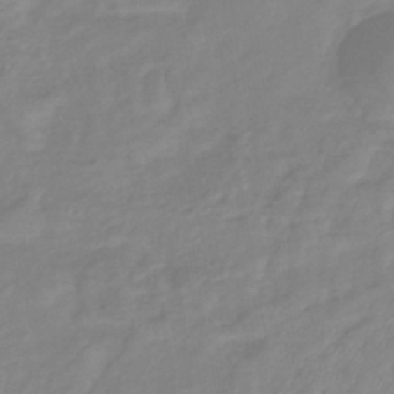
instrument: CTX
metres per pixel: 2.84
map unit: eHb
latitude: -40.9164
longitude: 81.1998
